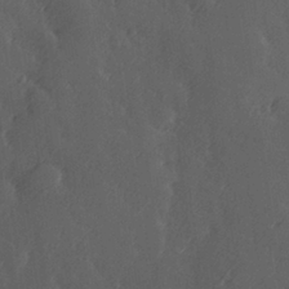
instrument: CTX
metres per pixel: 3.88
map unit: Hve
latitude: 26.7435
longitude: 146.1228
